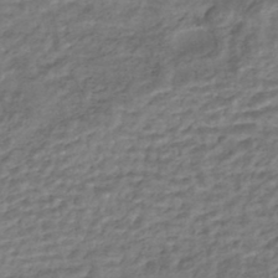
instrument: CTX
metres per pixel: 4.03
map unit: HNhu
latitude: -44.4629
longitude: 102.3684
